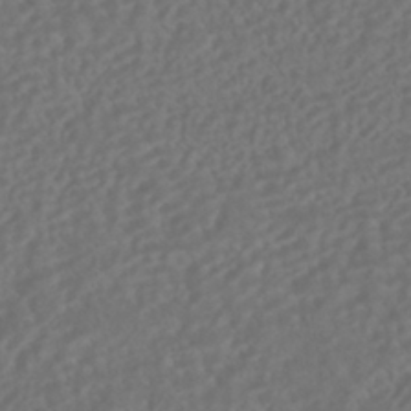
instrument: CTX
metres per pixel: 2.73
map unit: HNhu
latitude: -42.5573
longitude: 106.6519
